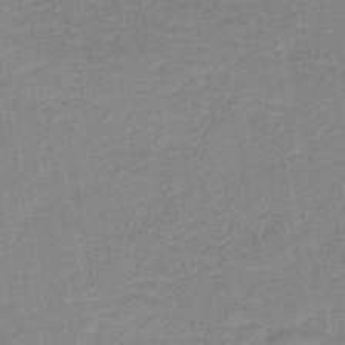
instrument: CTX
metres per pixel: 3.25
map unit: eAb
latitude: -36.1039
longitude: 51.9556
